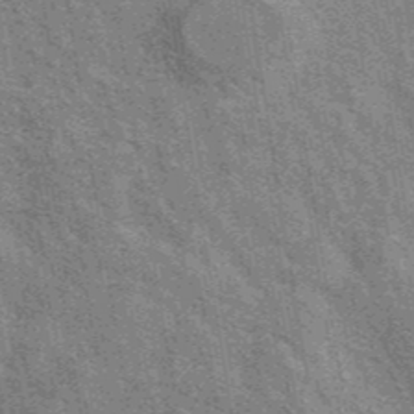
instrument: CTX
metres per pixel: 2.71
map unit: eAb
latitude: 40.9891
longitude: 107.1620
